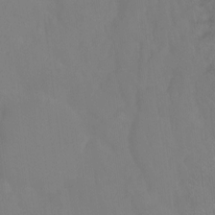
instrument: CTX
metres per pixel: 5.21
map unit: Ht
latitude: -10.2551
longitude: -39.5938
